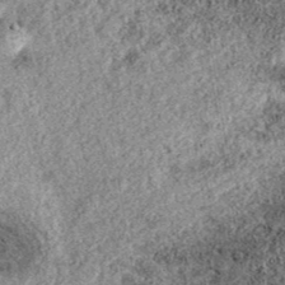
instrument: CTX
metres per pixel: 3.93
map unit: eAb
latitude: 38.5546
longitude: 106.6896
